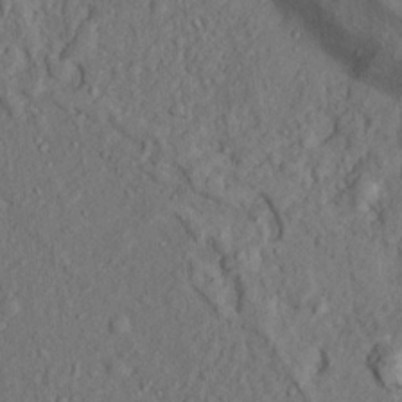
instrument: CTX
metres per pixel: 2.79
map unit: Hto
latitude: 15.5749
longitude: -30.7436
